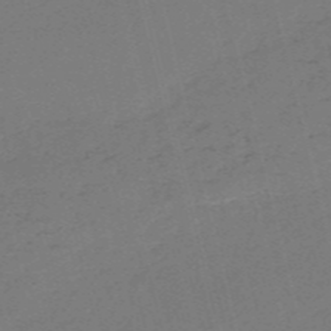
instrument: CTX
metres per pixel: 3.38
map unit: HNb
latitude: -55.4643
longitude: -39.3293
